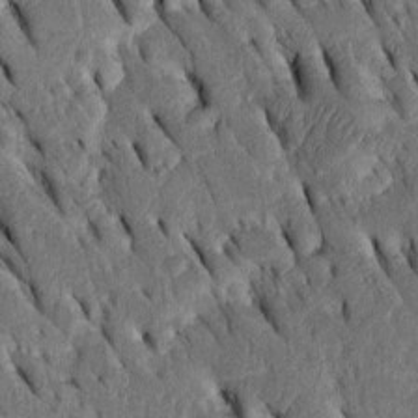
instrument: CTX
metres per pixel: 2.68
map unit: Htu
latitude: -2.3684
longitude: 151.2564
